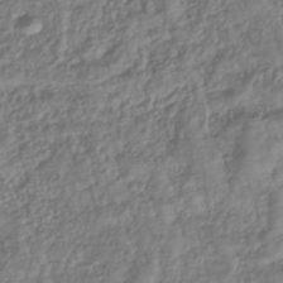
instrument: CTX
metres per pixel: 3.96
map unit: lHb
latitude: -39.2754
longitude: 71.5021
